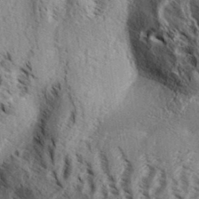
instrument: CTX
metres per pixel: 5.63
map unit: Aa
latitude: 33.5182
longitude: -137.4616
